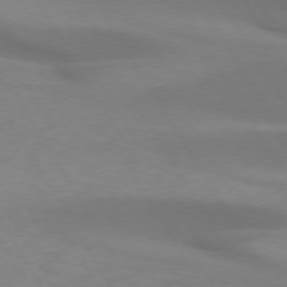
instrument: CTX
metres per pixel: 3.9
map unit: lApd
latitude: 73.2726
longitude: -53.0648
